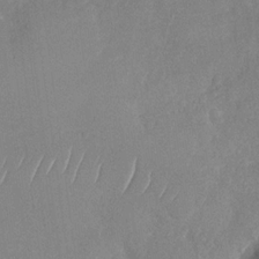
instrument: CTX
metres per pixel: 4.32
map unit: Nhu
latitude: -29.7478
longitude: -60.3089
